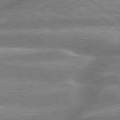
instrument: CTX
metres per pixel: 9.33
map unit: lApd
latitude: 79.5182
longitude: -158.6491
